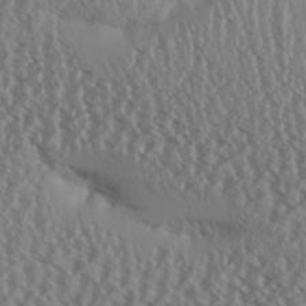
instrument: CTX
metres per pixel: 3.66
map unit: Aa
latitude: 26.8380
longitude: -133.9906
